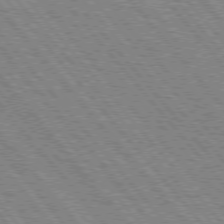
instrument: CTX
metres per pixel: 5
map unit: Hpe
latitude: 75.4615
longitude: -153.8961
